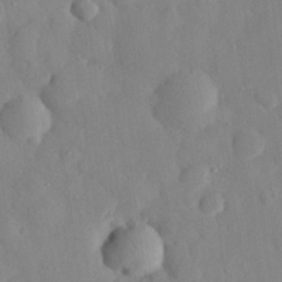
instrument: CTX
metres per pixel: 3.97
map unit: eHh
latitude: 28.1389
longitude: -78.0822
